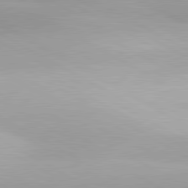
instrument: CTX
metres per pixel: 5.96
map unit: lApd
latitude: 80.7057
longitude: 123.7667
